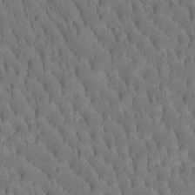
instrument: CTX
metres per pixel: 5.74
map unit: Htu
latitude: -3.3131
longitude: 172.5951
